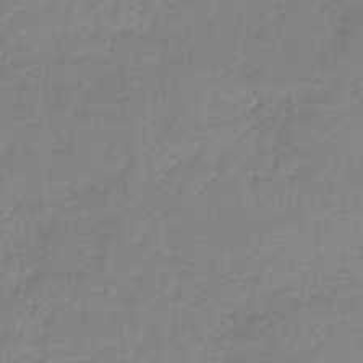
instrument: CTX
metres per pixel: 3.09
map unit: lHb
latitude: -41.4832
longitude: 66.2550
